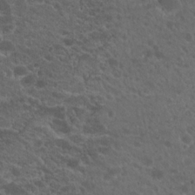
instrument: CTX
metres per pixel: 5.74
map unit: Hto
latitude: 19.5371
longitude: -34.4979
